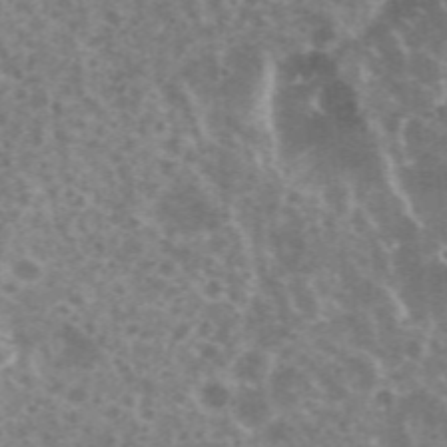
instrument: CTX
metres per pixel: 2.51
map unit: eHh
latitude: 35.4804
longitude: -59.6883
